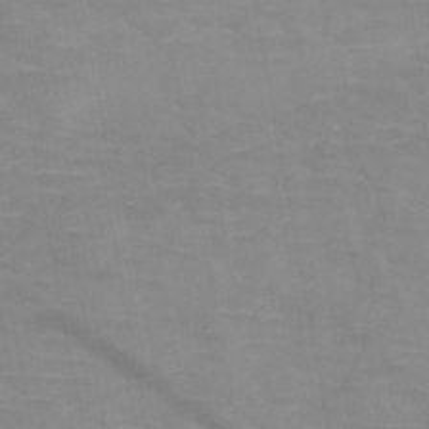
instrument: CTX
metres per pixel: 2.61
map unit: HNb
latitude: -47.6533
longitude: -47.7450
